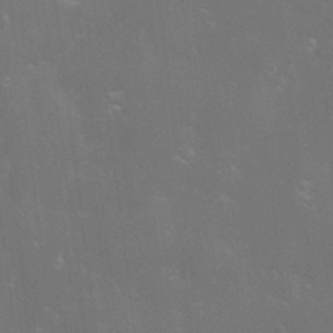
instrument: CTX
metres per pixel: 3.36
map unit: Hve
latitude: -11.1620
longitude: 174.6707
